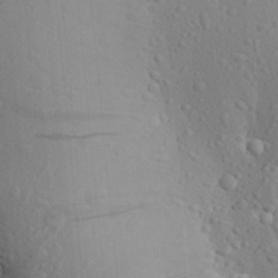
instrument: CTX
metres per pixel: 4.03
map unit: Aa
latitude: 25.1025
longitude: -146.5168
